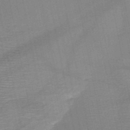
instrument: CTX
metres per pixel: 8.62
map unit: HNb
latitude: -50.6518
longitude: -42.4979
